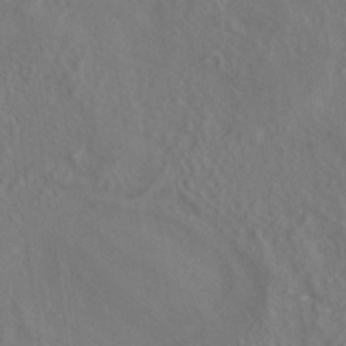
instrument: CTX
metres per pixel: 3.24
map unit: ANa
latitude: -36.5007
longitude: 95.4265
